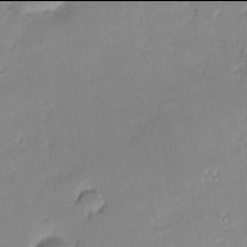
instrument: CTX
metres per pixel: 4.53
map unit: eHh
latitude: -2.0094
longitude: -83.5560
